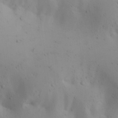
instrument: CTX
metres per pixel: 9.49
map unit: lAa
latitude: 20.2901
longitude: -138.4790
